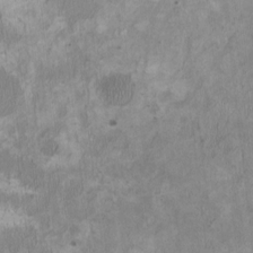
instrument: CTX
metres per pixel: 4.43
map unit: HNhu
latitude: 3.1214
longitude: -3.9528
